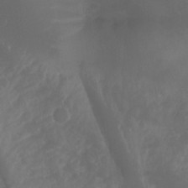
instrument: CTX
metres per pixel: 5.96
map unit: Aa
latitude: -7.8233
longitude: -78.0444
